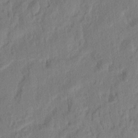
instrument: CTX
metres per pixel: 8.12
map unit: eHh
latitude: 5.1403
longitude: -77.0458
